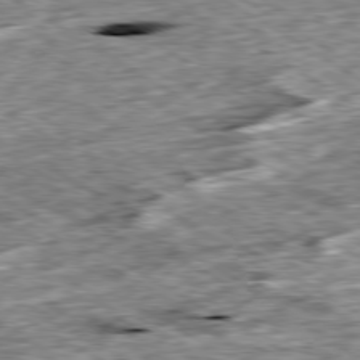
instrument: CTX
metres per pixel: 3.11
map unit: Ap
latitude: -80.0661
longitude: -89.0837
